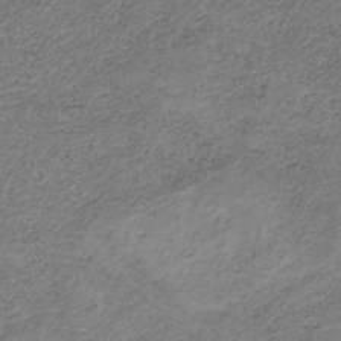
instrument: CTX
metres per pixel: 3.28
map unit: HNb
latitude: -32.8975
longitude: 61.3321
